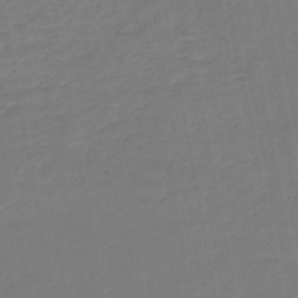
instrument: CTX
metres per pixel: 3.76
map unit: lHb
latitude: -46.5762
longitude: 74.2740
